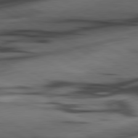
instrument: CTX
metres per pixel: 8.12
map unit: lApd
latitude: 80.7813
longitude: -85.1214
